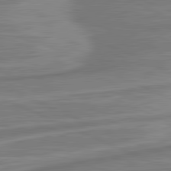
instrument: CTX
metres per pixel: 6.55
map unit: lApd
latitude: 81.5560
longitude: -175.4426
